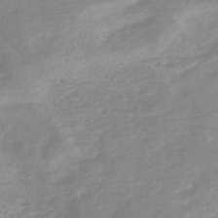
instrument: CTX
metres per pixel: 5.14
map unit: HNb
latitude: -48.3873
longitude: 58.1038
